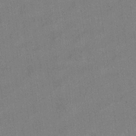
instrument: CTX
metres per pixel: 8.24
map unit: Aa
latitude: 20.5924
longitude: -140.7813
